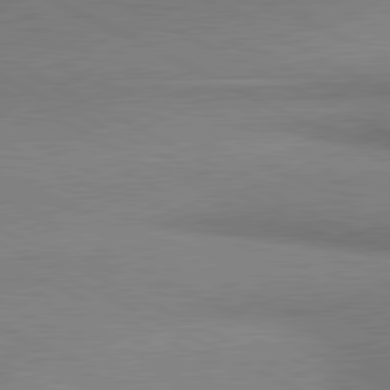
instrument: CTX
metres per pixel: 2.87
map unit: lApd
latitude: 80.9136
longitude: 165.2187
